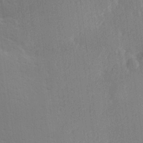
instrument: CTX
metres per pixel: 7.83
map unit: Hve
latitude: 19.0458
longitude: 149.5777
